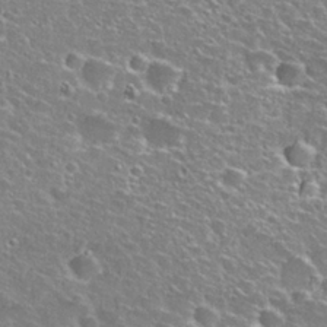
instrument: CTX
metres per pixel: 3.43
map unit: Hto
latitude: 27.3860
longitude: -50.6679
